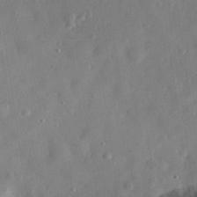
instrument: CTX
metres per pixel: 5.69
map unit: eHh
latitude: 29.8583
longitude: -73.8395
